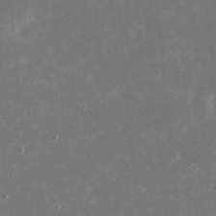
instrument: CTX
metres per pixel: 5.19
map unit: eHh
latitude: 20.9703
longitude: -68.1011
